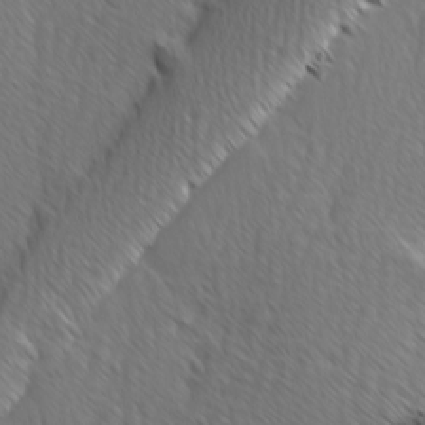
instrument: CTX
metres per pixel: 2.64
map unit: Ave
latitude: 8.6302
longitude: -105.9150
